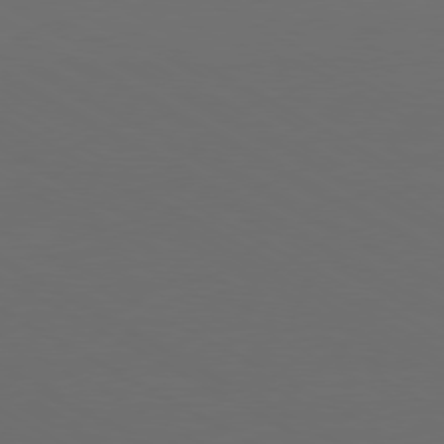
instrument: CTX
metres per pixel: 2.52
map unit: Ap
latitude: -80.6141
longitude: -60.1578
